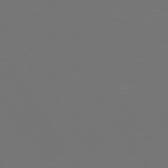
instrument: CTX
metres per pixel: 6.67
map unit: Hpe
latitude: 74.6679
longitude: -124.2144
